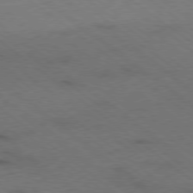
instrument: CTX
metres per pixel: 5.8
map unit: Ap
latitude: -79.5021
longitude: -100.2334
